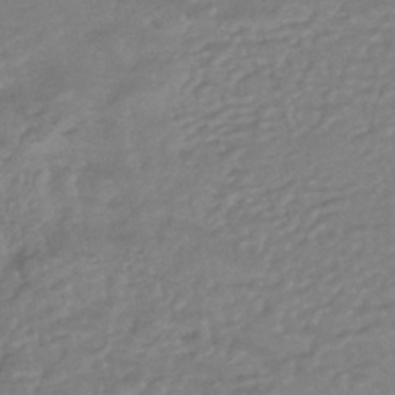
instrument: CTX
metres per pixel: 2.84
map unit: HNhu
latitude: -44.6141
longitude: 93.9556
